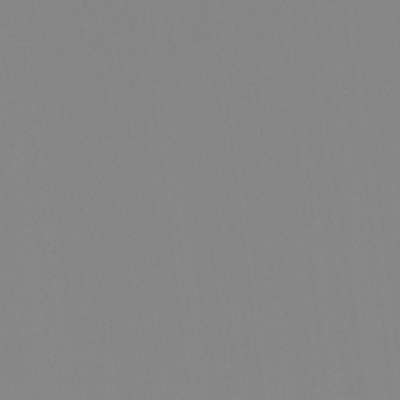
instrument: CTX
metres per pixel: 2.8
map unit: Hto
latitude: -8.4062
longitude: -51.6693
